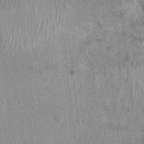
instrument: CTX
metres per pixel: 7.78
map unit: Nhu
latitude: 0.9891
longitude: -16.3467
